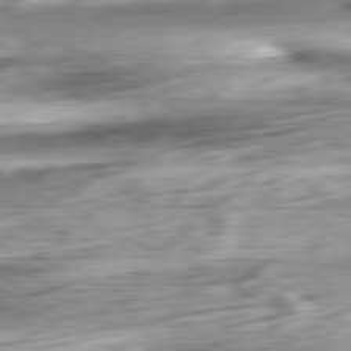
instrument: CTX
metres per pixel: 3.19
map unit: Ap
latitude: -81.2565
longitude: -67.6127
